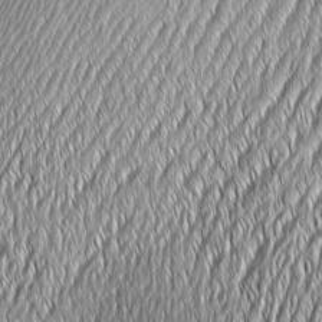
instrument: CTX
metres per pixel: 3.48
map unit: Aa
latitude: 6.8569
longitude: -130.1389
